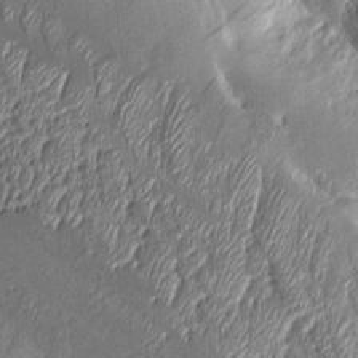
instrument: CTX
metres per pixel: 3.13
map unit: Aa
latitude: 9.2915
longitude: -128.7813
